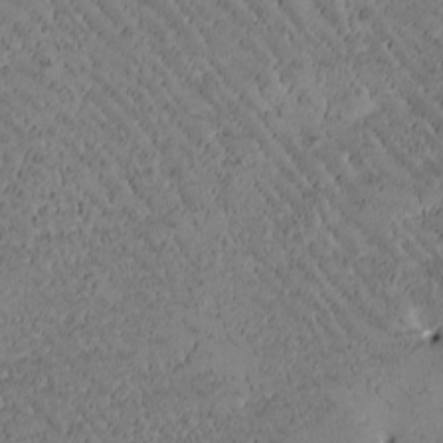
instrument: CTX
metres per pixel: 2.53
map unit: Htu
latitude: -2.1605
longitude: 176.2739
